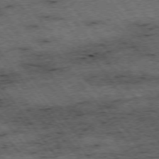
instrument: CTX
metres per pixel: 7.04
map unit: Hpe
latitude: -75.4266
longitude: 4.2739
